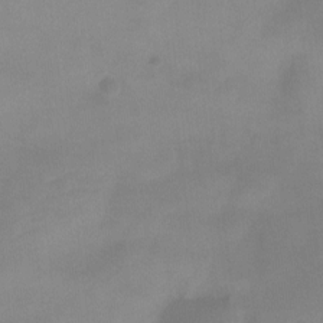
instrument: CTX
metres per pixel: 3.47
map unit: Ht
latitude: -8.9353
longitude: -34.5923
